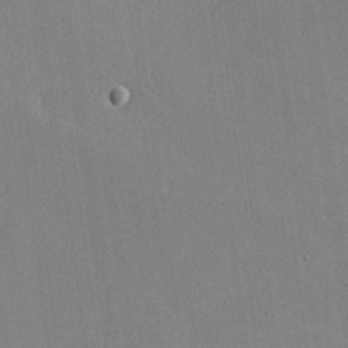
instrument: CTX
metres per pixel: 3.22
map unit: lHvf
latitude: -11.9367
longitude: -102.1389
